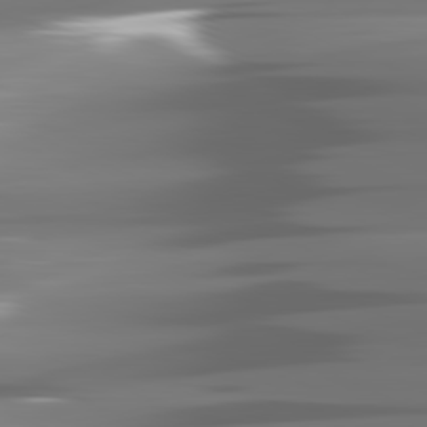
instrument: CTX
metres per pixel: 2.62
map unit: lApd
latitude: 81.5371
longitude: -142.1956
